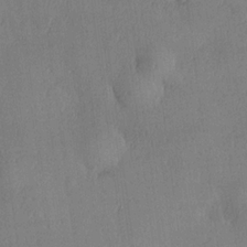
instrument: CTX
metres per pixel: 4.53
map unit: Hve
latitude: 18.7057
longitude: 149.7856
